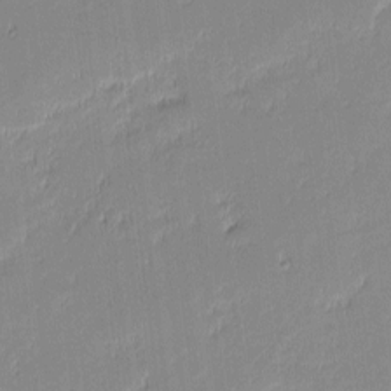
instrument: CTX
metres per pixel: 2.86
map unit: eHh
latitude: -2.7652
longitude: -82.1388
